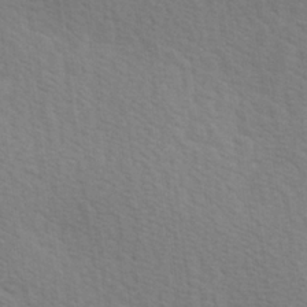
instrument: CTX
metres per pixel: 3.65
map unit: Hve
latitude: 26.2712
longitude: -94.0633
